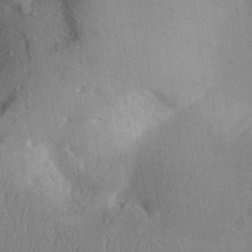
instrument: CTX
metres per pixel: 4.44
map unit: Aa
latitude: 31.3104
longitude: -144.3089
